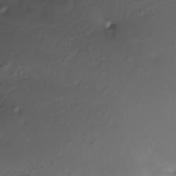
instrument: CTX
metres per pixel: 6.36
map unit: Nhe
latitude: -28.7463
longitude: -109.7260
